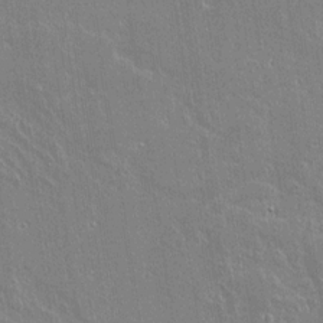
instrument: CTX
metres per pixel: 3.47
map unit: lAvf
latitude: 15.3482
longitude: -127.9339
